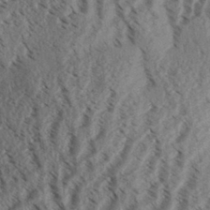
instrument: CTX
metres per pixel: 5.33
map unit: Aa
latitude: 31.5749
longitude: -138.5546
